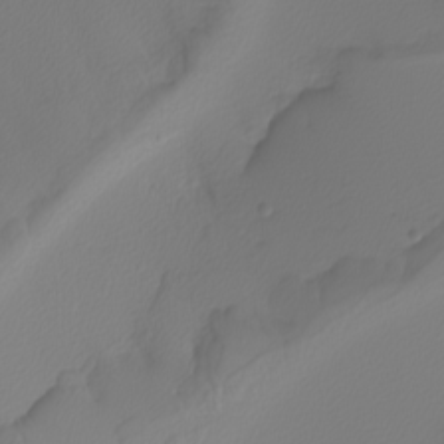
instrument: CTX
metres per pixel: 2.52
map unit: Nhu
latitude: -5.3698
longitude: -94.6680
